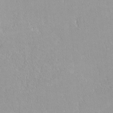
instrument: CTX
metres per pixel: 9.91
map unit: lHvf
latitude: -12.4440
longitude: -104.7058
